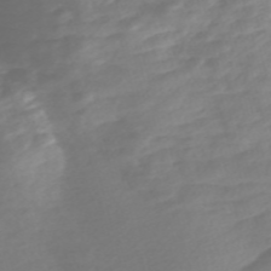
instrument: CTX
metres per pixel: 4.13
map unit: Nve
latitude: -57.8422
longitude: 57.5777
